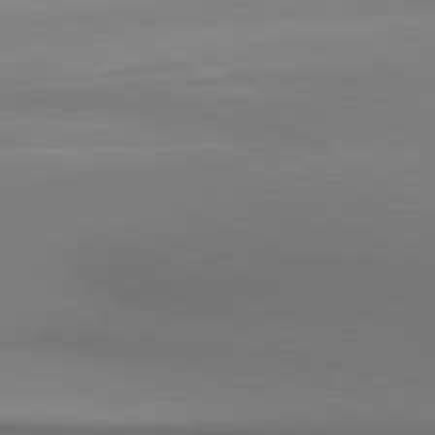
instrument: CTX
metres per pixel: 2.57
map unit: lApd
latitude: 80.8002
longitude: 147.3509
